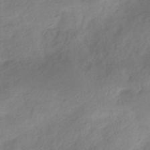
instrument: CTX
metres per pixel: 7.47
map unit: HNhu
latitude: -40.9353
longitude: 93.0486
